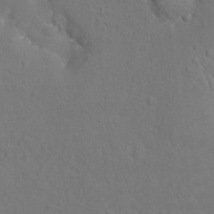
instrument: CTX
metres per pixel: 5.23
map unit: Hto
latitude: -6.6896
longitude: -35.2348
